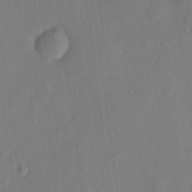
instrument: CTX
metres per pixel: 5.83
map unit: eHh
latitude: 4.6868
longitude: -73.6694
